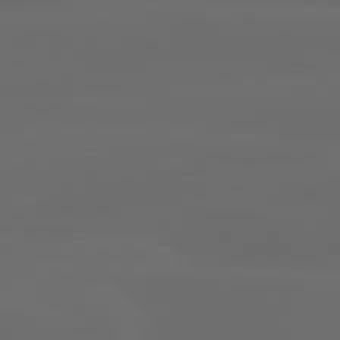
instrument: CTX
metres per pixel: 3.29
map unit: lApd
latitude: 80.3467
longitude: -118.2900
